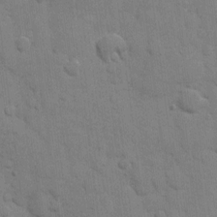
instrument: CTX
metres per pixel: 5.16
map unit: eHh
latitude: 9.8017
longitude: -67.1781
